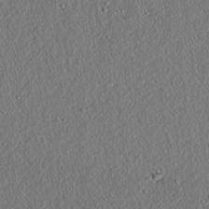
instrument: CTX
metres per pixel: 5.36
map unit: lAvf
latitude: 7.2726
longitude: 167.5210
